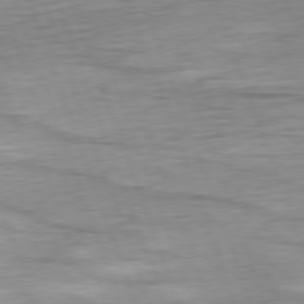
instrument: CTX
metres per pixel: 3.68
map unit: Ap
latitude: -77.0675
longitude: -73.1404
